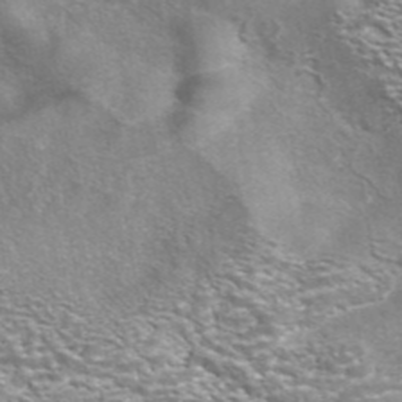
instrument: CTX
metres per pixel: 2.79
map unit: eAb
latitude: 42.2145
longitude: 106.1417
